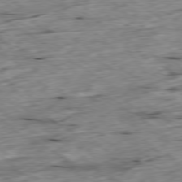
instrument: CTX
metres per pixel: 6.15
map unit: Ap
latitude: -79.4454
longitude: -88.8191
